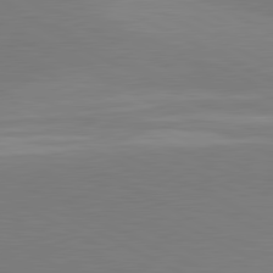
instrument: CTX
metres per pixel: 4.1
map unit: lApd
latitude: 81.5749
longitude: 158.2361
